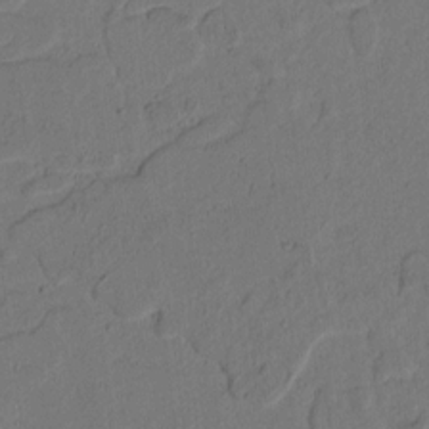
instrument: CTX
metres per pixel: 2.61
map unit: lAvf
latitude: 9.1025
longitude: 167.0486
